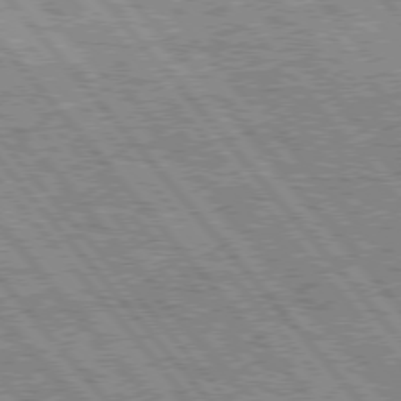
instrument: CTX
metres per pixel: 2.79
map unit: Hpe
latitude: 75.5749
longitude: -125.9717
